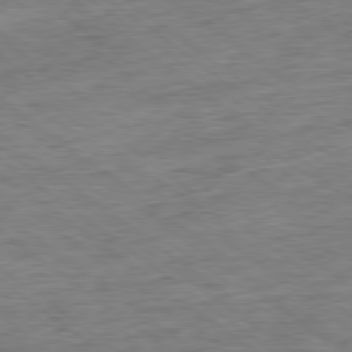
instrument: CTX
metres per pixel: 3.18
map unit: Ap
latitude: -79.1242
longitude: -49.7639
